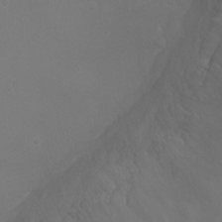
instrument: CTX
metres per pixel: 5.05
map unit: Ht
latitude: -8.0283
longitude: -20.6869
